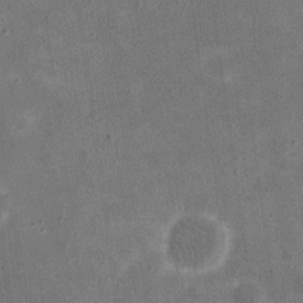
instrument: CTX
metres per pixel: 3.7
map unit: eHh
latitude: 20.9703
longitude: -66.6112
